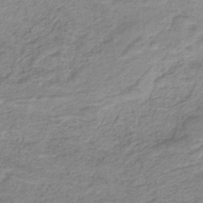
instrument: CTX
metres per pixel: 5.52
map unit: lHb
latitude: -41.4076
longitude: 53.6721
